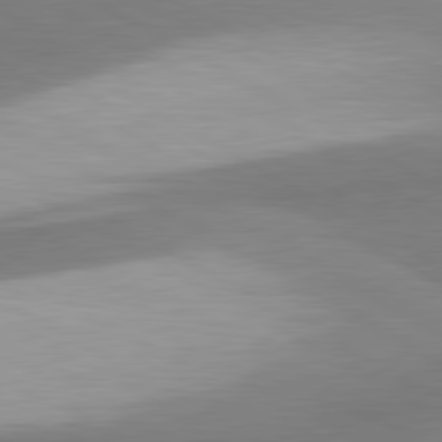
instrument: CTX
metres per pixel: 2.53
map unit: lApd
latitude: 80.5924
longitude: 177.3321
